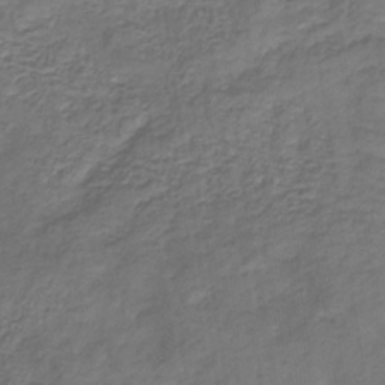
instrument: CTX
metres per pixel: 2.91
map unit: eHb
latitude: -32.5196
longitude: 73.1053
